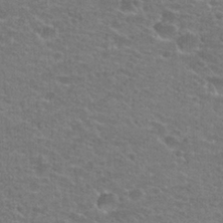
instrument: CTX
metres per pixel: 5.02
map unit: Hto
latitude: 22.0444
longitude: -43.7828
